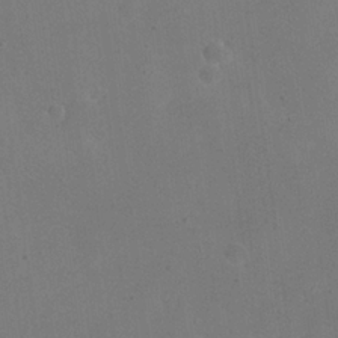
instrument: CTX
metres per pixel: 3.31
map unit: eHh
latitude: 24.1388
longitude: -65.9339
